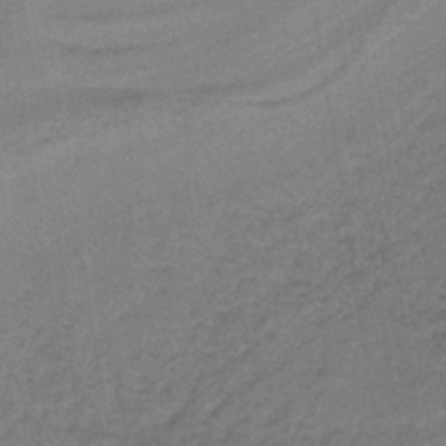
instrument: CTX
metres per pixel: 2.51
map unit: lHb
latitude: -37.1242
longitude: 59.5399
